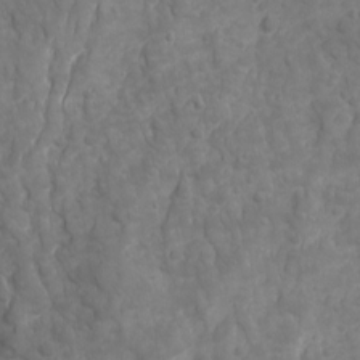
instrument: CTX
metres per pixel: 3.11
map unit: Ave
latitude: 16.9892
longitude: -132.5735
